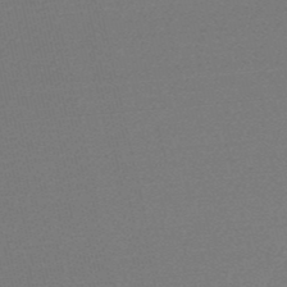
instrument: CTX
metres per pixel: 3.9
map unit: HNb
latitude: -48.0850
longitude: 60.6896
